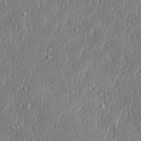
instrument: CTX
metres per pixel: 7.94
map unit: Aa
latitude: 28.1767
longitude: -137.9717
